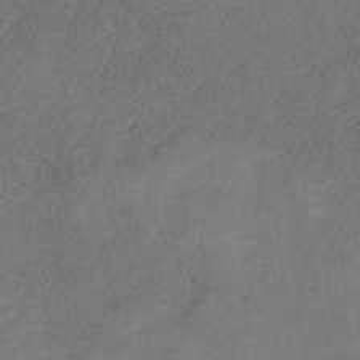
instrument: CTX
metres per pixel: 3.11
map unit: HNb
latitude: -32.1417
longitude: 58.5006
